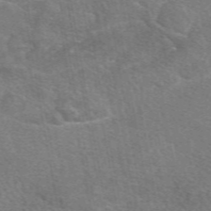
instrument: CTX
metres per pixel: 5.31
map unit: eAb
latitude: 50.1011
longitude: 110.5951
